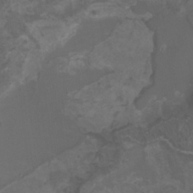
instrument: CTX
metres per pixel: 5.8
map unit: Nhu
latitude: -9.6344
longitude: -76.8380
